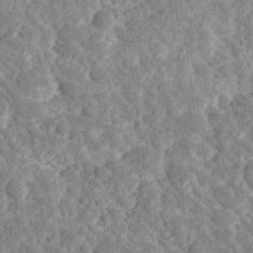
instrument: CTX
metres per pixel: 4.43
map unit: Ave
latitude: 17.7261
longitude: -135.2159
